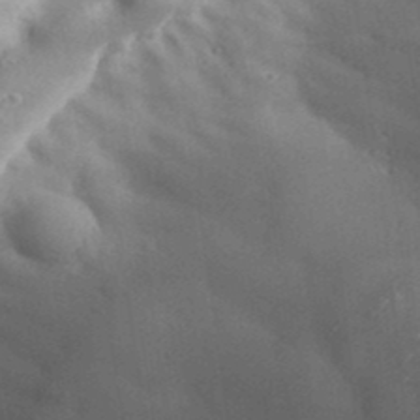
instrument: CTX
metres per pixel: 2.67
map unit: Aa
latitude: 33.9717
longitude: -134.9324
